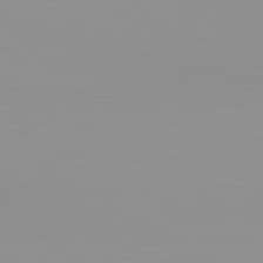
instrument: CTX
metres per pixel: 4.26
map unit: lApd
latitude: 83.1970
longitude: -134.2333
